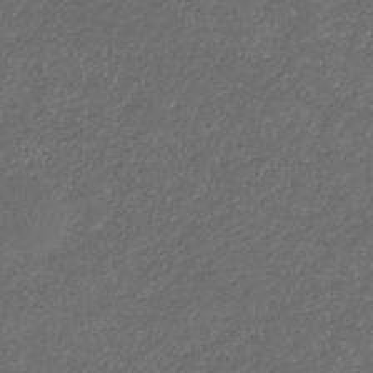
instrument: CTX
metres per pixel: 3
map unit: eHb
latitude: -32.4062
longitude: 71.1620
